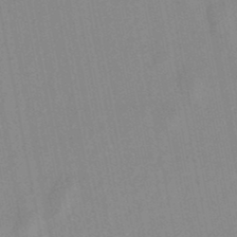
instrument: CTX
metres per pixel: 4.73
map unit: lHb
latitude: -49.0298
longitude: 72.0094
